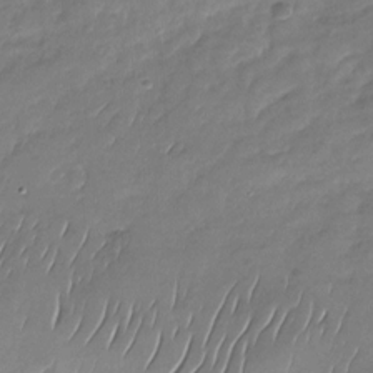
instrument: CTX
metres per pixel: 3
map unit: Nhu
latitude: -27.7099
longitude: -61.7827
